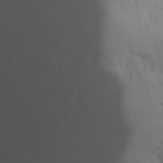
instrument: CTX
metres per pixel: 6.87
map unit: lHvf
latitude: 21.9717
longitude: 141.9745
